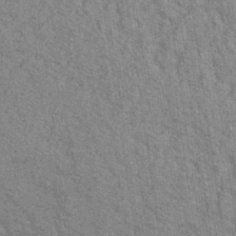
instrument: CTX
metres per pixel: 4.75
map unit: lHb
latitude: -40.6707
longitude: 75.7289
